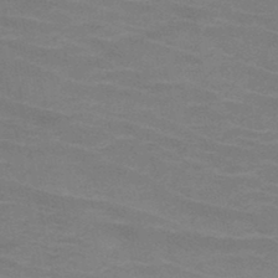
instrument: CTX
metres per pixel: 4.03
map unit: HNb
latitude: -46.4251
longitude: -46.3657
